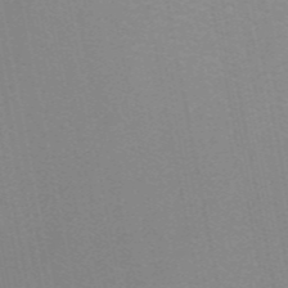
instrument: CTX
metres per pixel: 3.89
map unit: ANa
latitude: 44.9702
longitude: 27.5210
